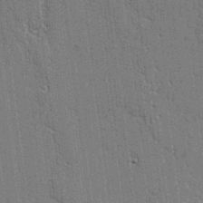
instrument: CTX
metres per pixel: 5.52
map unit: lAvf
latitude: -1.1243
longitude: -107.7828
